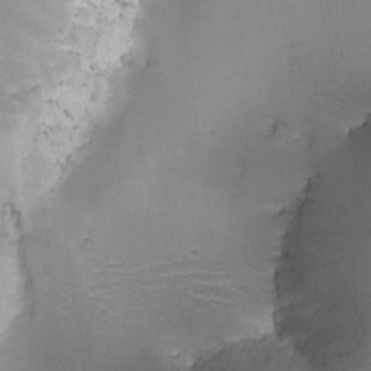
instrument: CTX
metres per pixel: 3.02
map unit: Ave
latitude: -7.6533
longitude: -119.4993
